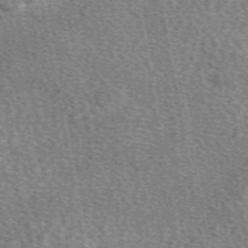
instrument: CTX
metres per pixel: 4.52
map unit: eAb
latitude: 50.3845
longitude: 115.1053
